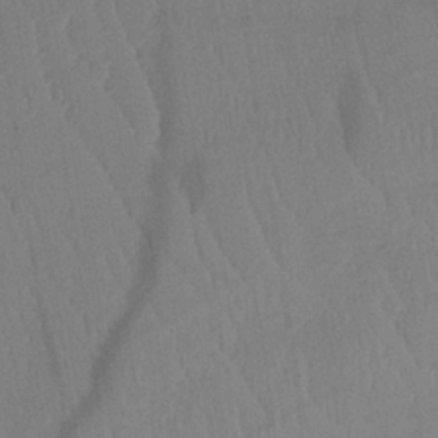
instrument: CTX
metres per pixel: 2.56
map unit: HNb
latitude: -32.2740
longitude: 63.5777
